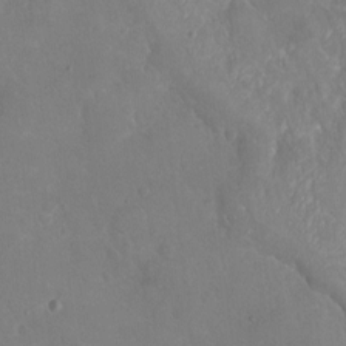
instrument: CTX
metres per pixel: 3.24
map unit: Nhu
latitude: -18.9920
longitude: -58.2523
